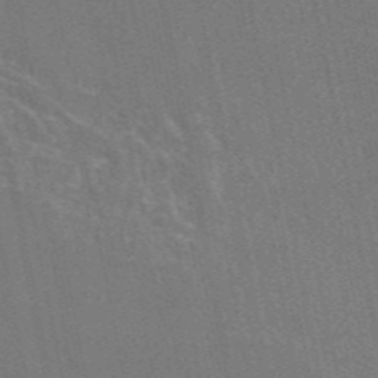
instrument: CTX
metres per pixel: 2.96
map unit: eAb
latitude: 47.0081
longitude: 116.3495
